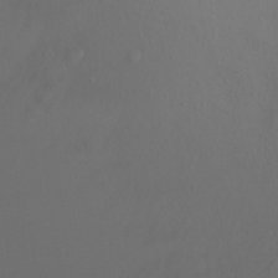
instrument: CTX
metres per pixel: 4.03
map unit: Ht
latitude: -2.3117
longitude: -27.6127
